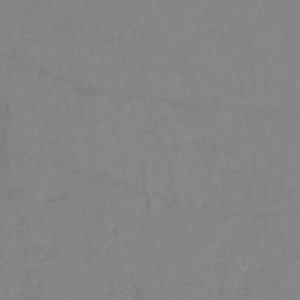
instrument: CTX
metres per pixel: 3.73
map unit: eHh
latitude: -45.1998
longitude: -29.7072
